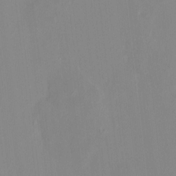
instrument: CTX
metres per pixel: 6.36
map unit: HNhu
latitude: 7.2537
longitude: 2.3117
